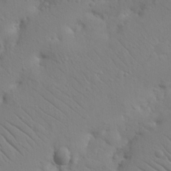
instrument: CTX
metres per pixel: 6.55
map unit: Nhu
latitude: 21.4616
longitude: -73.8395
